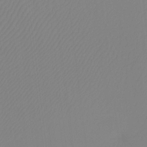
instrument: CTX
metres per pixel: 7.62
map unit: Htu
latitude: -12.9731
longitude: -48.5924
